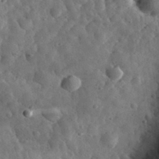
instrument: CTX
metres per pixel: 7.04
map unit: eHh
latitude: 33.4426
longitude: -78.9703
